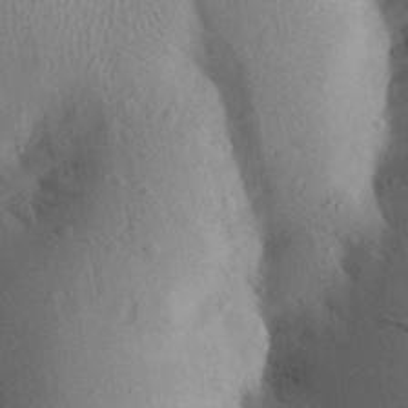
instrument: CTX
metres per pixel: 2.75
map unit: Aa
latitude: 27.8961
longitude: -148.3467
